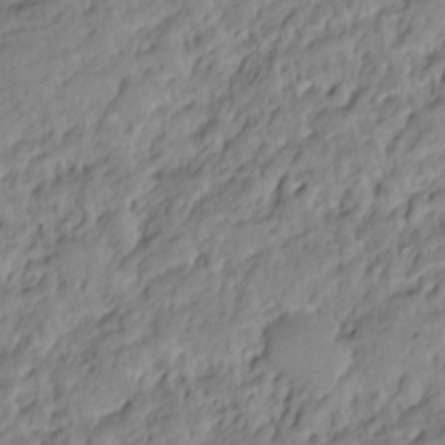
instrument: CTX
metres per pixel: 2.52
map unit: HNhu
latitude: -20.5384
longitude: 85.3320
